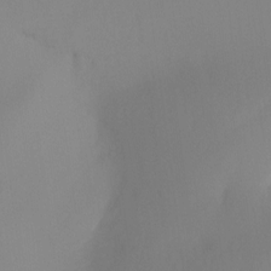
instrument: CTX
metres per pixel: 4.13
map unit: Ht
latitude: -16.2740
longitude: -50.4601
